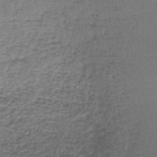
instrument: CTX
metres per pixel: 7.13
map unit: lHb
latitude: -43.3320
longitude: 58.0660
